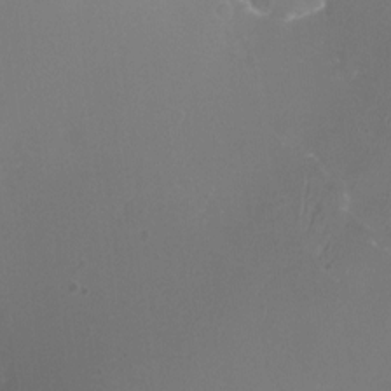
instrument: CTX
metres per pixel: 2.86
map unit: Ht
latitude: -12.6708
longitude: -44.4034
